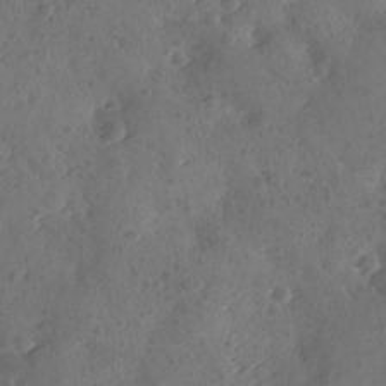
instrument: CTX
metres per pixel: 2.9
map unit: Ave
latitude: -9.5021
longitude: -118.3467
